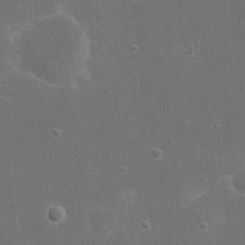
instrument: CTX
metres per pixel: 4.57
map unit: eHh
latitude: 20.8002
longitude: -68.4601
